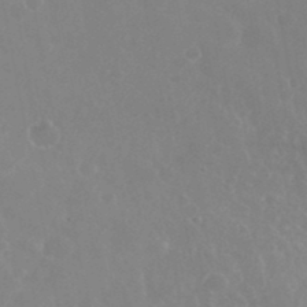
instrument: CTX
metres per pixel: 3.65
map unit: eHh
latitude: 35.5749
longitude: -59.1214
